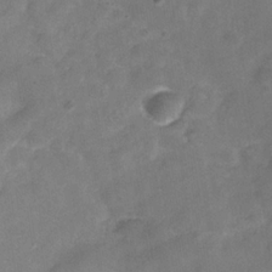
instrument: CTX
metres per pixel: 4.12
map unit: Hve
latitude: -31.8611
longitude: 92.9731
